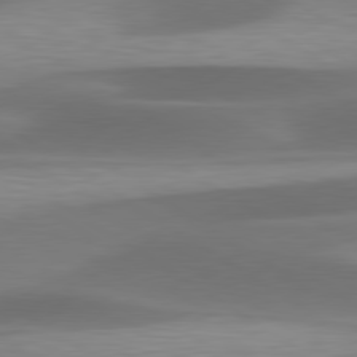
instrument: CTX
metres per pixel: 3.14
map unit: lApd
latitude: 79.9150
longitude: -87.2537
